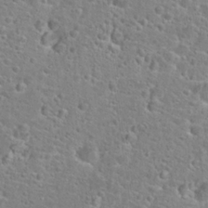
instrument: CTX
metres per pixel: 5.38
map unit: Hto
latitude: 24.8569
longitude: -48.9136
